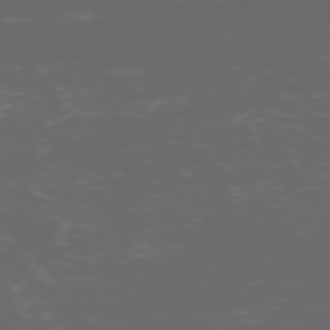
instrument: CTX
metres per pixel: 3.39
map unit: Ap
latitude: -76.3873
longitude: -74.9136
